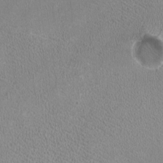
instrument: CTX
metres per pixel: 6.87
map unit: HNhu
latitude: -3.4265
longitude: -1.6505
